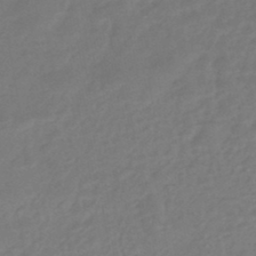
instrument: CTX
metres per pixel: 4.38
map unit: HNhu
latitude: -46.6896
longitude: 92.0094
